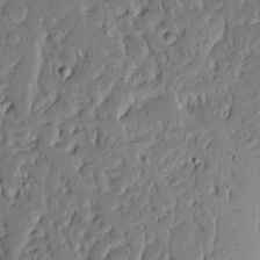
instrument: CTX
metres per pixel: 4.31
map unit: Ave
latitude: 15.0459
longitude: -139.9717
